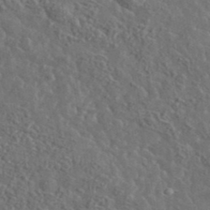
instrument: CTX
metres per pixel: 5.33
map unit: lHvf
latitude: 37.4616
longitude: -89.6505
